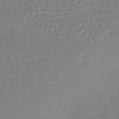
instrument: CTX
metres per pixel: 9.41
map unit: lHb
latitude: -41.1053
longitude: 67.3510
